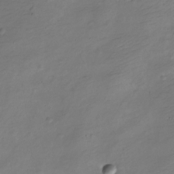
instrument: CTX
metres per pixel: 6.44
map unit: Nve
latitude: -24.7841
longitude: 106.0850
